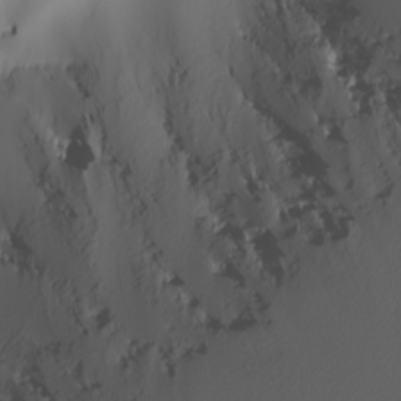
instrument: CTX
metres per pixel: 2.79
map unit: Nhu
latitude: -4.7841
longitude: -91.2537
